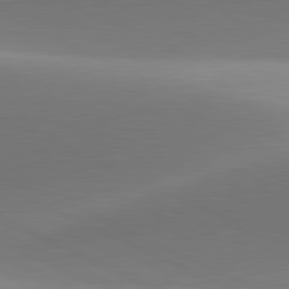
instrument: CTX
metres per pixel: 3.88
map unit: lApd
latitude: 81.5182
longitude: 143.8044
